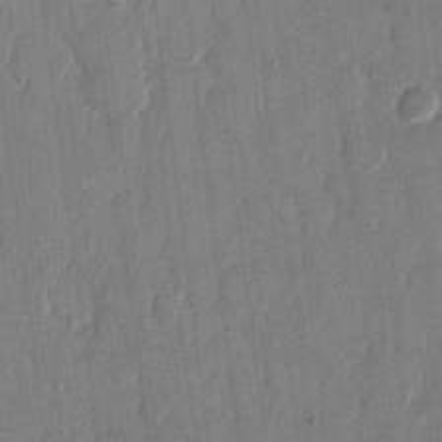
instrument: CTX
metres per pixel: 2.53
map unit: eHh
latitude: 13.4993
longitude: -68.5924
